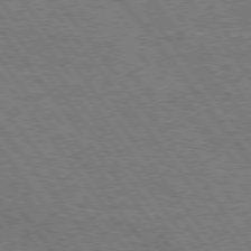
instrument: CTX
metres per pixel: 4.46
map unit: Hpe
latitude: 75.4993
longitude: -138.5546
